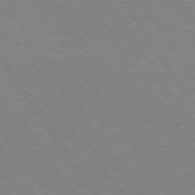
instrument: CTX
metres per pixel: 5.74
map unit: Hpe
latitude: 74.0633
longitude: -140.7624
